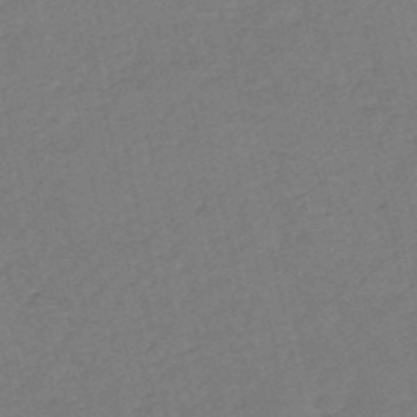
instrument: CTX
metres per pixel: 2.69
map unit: HNb
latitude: -53.2753
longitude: -48.7057
